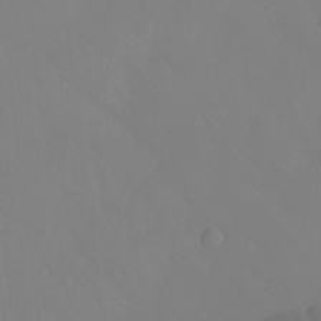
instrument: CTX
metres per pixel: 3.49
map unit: Htu
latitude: -15.6722
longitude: -47.1970
